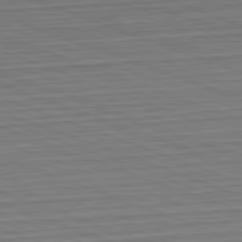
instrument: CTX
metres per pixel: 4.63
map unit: Hpe
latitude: -82.7274
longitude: 12.5574
